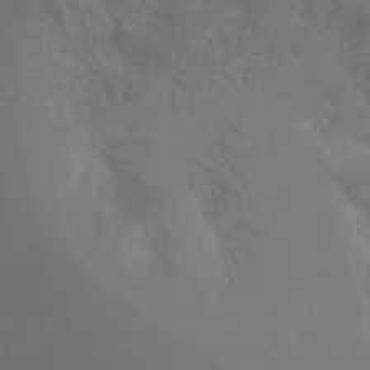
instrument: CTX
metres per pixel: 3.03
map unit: Ht
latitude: -4.9919
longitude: -24.8002
